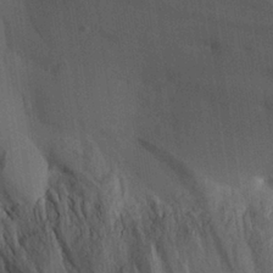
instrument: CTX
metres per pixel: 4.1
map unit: Aa
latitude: 26.4979
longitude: -137.7450
